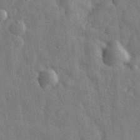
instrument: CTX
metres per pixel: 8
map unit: eHh
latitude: 31.5560
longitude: -73.2159
